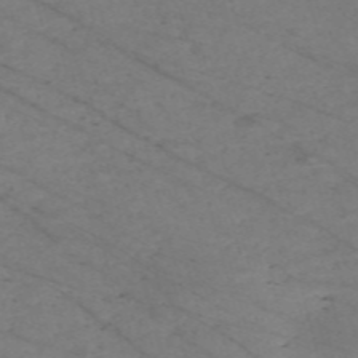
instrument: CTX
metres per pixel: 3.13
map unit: Nve
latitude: -58.6707
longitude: 61.0675
